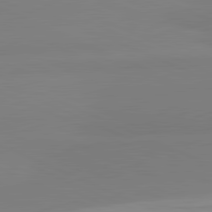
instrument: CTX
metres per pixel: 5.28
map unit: lApd
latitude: 81.8961
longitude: 178.4818
